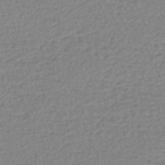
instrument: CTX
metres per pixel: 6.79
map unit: lHb
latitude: -44.0850
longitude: 67.7100
